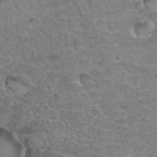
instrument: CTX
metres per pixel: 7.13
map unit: Hto
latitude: 34.2711
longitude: -46.4601
